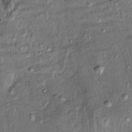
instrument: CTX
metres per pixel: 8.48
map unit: Htu
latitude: -3.5399
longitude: 151.4643
